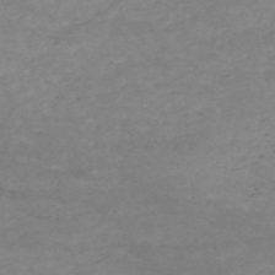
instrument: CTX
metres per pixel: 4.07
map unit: HNb
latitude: -54.6141
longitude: -44.9136
